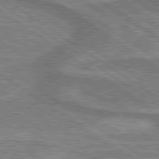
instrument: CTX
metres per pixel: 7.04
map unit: lApd
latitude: 79.8017
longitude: 175.4265
